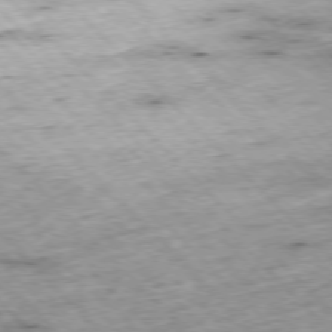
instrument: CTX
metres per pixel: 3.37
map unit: Hpe
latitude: -77.0486
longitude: -15.6127
